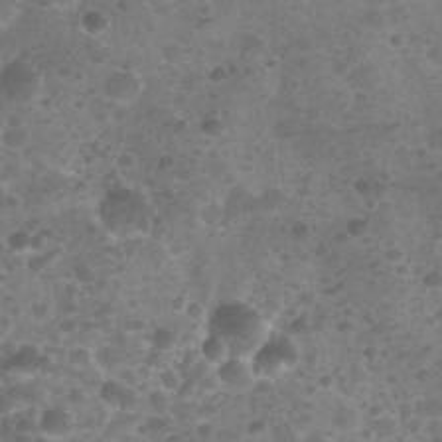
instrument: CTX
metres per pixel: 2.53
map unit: Nhu
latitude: 25.7071
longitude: -52.1389
